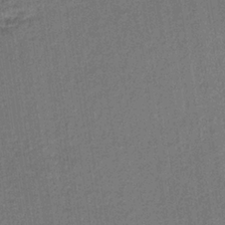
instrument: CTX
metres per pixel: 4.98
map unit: lHb
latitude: -34.5007
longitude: 62.8219
